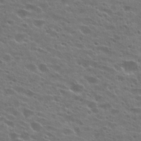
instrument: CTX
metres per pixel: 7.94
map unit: Hto
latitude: 25.7260
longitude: -42.7246
